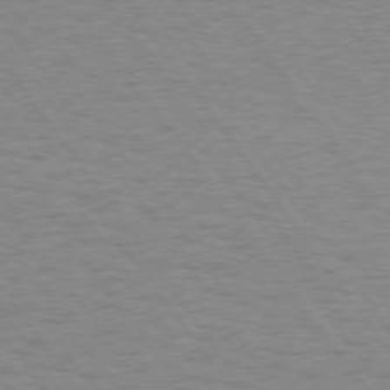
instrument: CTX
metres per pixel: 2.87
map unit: Hpe
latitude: 74.5735
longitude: -136.4979
